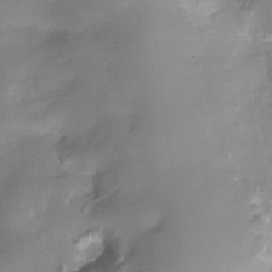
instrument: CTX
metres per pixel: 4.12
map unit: HNhu
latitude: -27.5399
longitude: 75.4266
